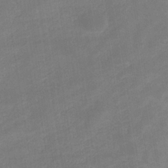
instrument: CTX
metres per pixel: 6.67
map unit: eHb
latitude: -33.7289
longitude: 72.8975
